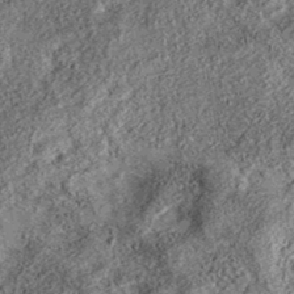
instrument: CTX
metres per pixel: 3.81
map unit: eAb
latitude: 36.9891
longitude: 107.1053
